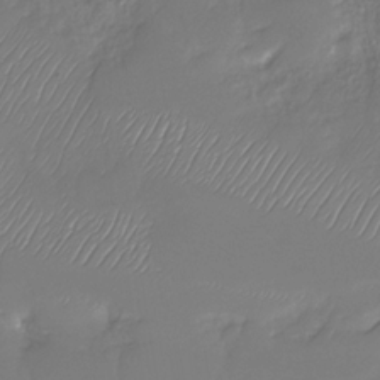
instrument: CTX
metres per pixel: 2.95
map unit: Nhu
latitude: -30.3306
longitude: -63.5182
